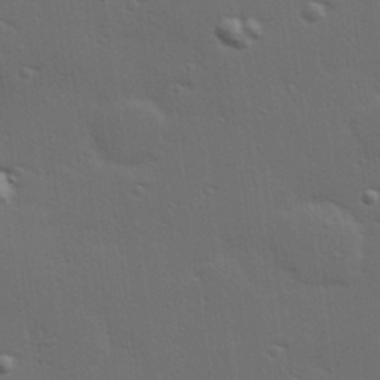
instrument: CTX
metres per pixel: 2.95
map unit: Hve
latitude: 27.9150
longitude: -91.6883
